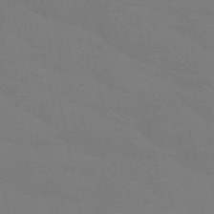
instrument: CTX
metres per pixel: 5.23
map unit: HNb
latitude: -48.6519
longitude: -49.6127
